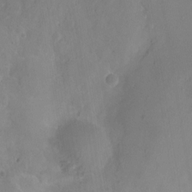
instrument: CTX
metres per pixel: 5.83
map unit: Nhu
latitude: 2.9513
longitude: -15.2726
